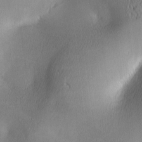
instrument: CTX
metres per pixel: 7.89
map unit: lAa
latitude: 2.1955
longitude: -117.3482
